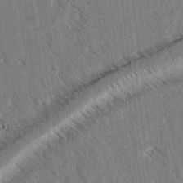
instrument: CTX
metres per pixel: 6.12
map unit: lAvf
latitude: 4.6868
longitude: -105.6883
